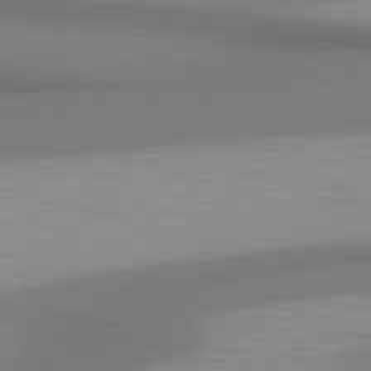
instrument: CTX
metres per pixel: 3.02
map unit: lApd
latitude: 80.9892
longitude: 174.6707
